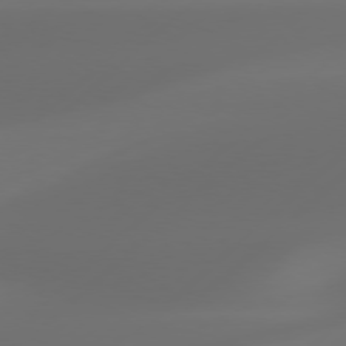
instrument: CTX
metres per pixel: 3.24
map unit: Hpe
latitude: 76.4601
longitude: -131.5372
